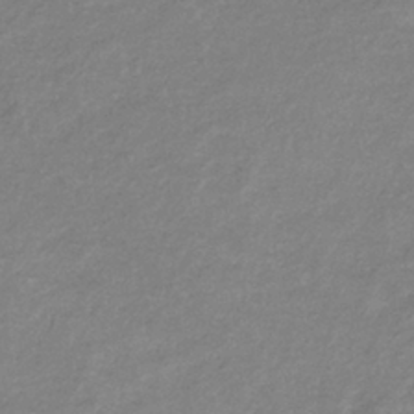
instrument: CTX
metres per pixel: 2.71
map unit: eHb
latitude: -37.8800
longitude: 78.5951
